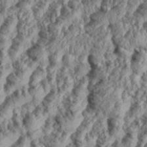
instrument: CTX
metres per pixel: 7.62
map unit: eHh
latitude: 35.6505
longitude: -137.4994
